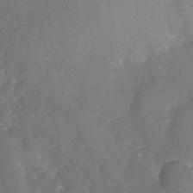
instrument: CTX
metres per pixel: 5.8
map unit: Nhu
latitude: -26.1983
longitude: -57.2348
